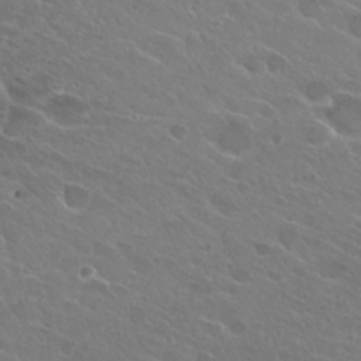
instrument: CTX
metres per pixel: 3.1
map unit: Hto
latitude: 25.1025
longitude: -38.0822
